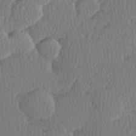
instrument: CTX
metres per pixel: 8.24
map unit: Hve
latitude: 27.1214
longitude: -93.3292
